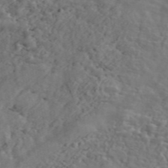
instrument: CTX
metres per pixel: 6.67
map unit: ANa
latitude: 47.6883
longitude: -83.5182
